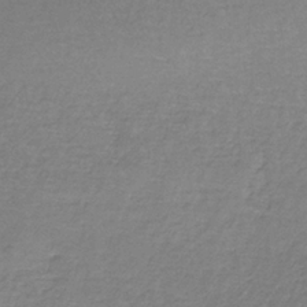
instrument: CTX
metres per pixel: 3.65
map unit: HNb
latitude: -34.7463
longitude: 55.5966
